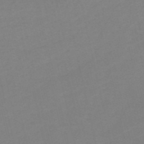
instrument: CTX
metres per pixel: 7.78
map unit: HNb
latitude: -54.5007
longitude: -49.9717
